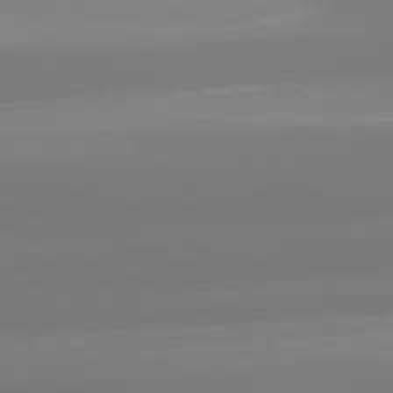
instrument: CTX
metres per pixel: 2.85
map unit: lApd
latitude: 81.6694
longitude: -148.6113
